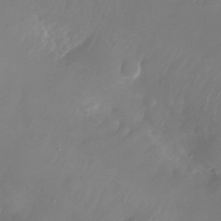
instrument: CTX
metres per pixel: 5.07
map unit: Nhu
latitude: -27.0297
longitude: -71.9339
